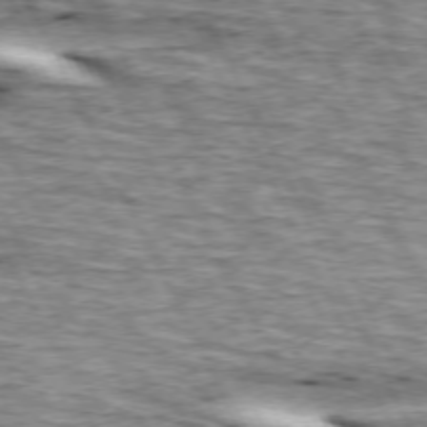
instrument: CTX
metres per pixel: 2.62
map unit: lApd
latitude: 73.1215
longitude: -55.0458
